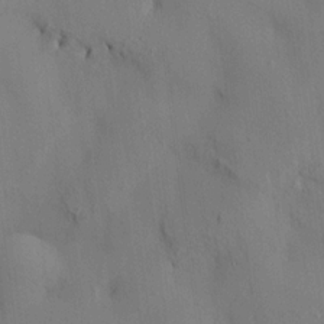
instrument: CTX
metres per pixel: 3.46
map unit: HNhu
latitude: 14.2145
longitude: 11.8800
